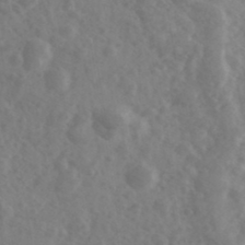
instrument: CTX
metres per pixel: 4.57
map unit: Ave
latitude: 38.7624
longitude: -106.5924
